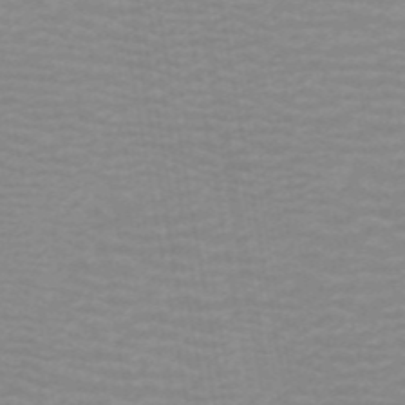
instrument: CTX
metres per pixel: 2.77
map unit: ANa
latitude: 44.5168
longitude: 27.7288
